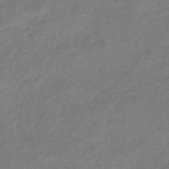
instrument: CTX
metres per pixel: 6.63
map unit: HNhu
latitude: -42.1038
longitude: 90.1039
